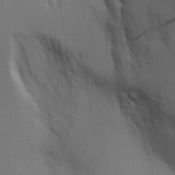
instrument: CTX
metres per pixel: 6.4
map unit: Aa
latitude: 18.7246
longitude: -125.6316
